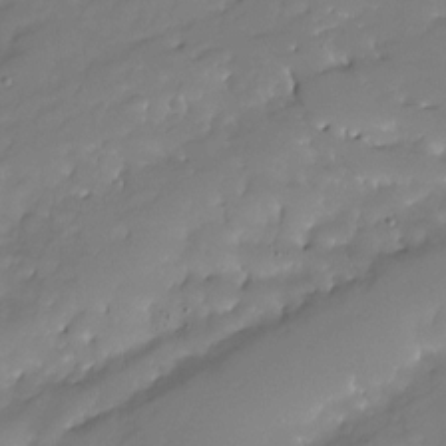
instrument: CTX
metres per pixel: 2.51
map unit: HNhu
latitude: -23.7289
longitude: 50.7085
